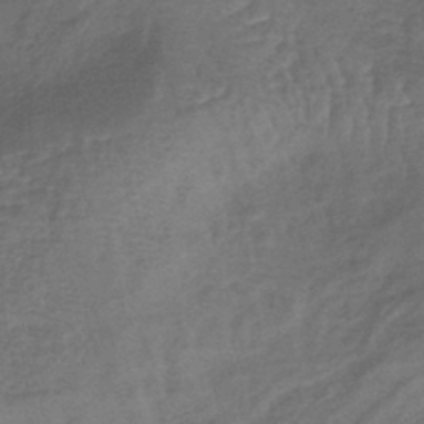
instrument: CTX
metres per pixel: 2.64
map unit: lHb
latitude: -43.0486
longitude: 81.0298
